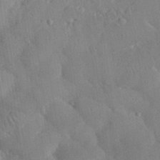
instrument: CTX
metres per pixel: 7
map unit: eHh
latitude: 30.4790
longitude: -76.6301
